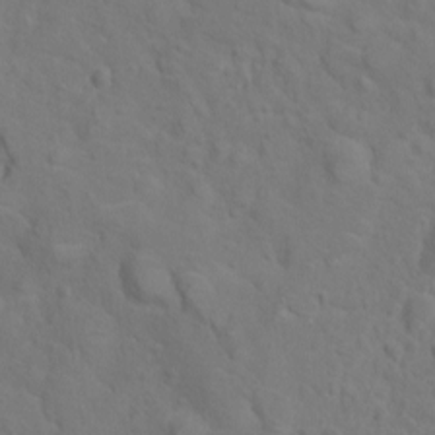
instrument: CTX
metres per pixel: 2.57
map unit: eHh
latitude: 1.1970
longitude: -56.4789
